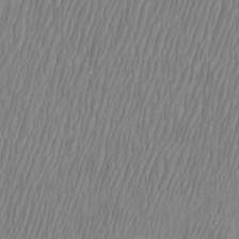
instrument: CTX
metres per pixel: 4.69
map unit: Htu
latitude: -8.8786
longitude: -75.7261
